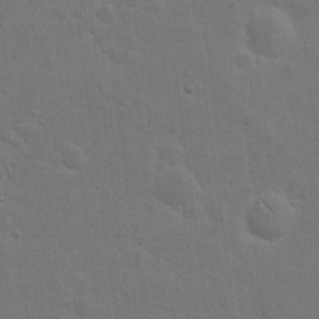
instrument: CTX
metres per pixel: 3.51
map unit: eHh
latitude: 20.1200
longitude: -62.5168
